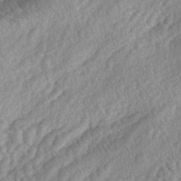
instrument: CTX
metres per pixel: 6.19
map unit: lAa
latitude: -4.8030
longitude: -127.1970
